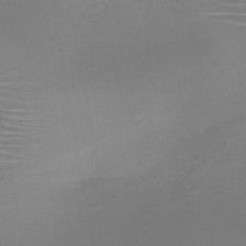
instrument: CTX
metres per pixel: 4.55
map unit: HNb
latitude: -46.4629
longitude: -42.4223
